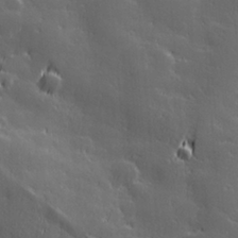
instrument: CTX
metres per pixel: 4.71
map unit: Hve
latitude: 27.8961
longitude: 144.5952
